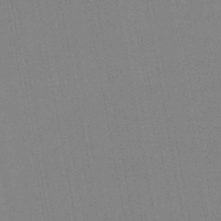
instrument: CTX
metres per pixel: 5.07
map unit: lHb
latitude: -44.7463
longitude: 63.4076
